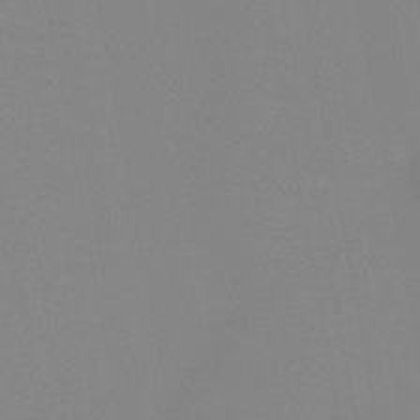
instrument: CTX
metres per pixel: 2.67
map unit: HNb
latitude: -46.1605
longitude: -43.4049
